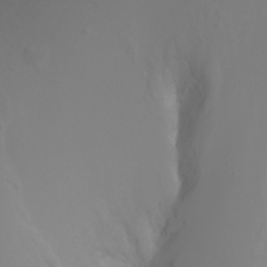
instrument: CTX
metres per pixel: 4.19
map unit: Ht
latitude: -2.5951
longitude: -61.7449
